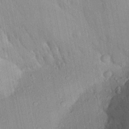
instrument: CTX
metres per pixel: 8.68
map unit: Aa
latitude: 22.0444
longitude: -142.7435
